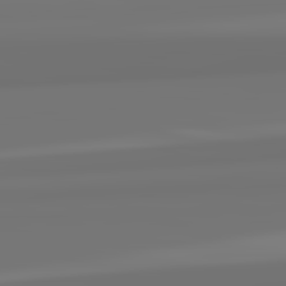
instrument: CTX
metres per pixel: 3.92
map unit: lApd
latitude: 82.5545
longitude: 171.7667
